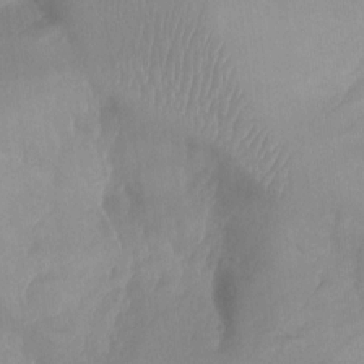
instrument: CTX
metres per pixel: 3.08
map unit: Aa
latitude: -13.3888
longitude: -59.3671
